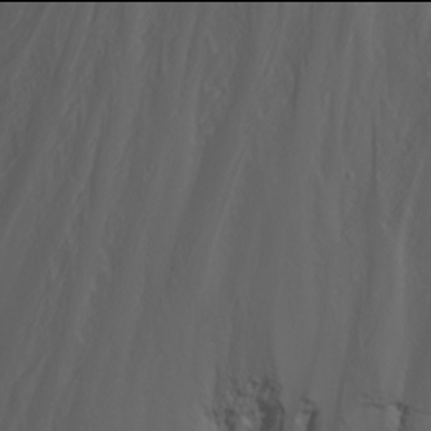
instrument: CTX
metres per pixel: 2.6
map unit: Nhu
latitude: -6.0094
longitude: -79.1214
